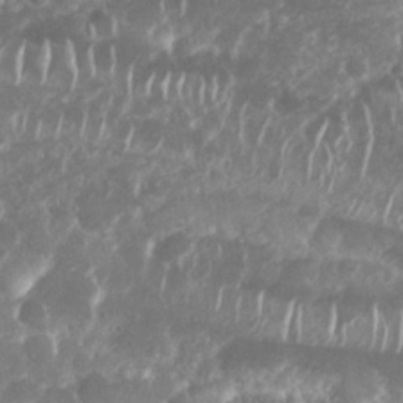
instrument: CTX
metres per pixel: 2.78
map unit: Nhu
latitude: 25.6504
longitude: -61.1025
